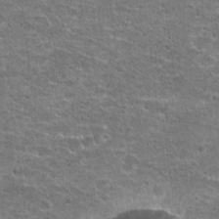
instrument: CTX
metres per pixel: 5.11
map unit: Hto
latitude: 21.8773
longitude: -42.6491
